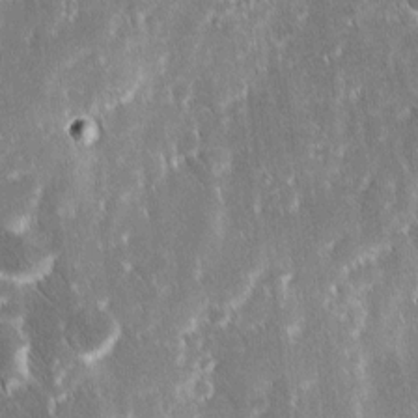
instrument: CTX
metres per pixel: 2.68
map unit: Ave
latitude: 8.9325
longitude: -104.6680
